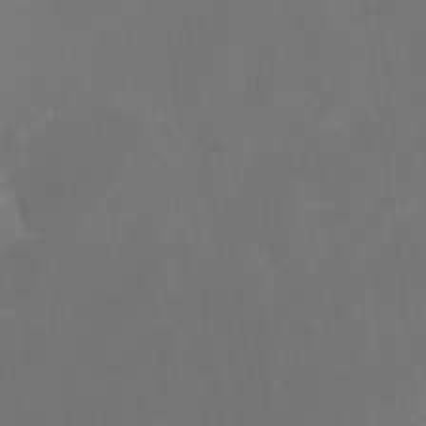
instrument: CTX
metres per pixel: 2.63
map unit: Nhe
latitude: -26.4817
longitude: -110.8758
